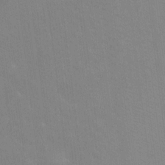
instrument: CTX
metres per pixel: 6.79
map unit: Ht
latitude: -10.1984
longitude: -38.7624
